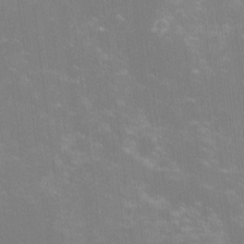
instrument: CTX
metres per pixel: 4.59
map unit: lHvf
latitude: -14.2929
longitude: -101.0836
